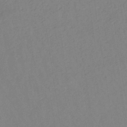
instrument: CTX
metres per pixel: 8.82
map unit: lHb
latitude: -34.9731
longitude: 72.0283
